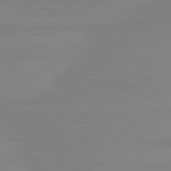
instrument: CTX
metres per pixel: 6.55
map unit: lApd
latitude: 81.3293
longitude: -177.0836
